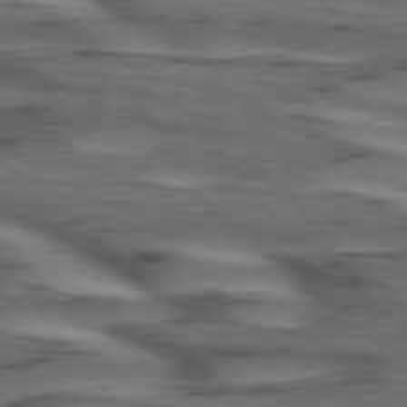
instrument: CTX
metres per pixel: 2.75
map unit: lApd
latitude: 74.8002
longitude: -70.9891
